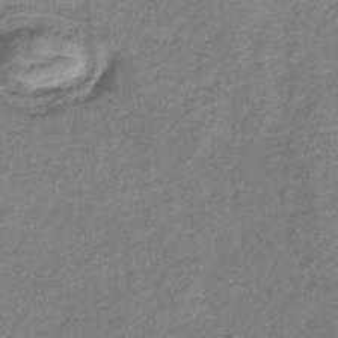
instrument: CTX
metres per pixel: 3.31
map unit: lHb
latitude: -40.6140
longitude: 75.4644
